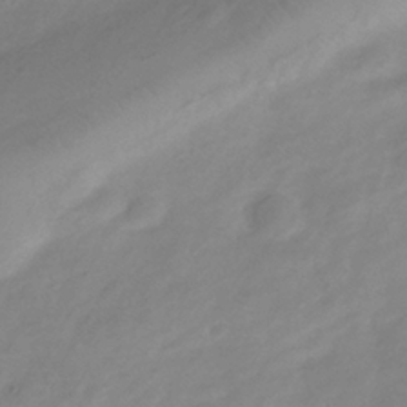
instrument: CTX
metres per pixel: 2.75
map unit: Hve
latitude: -35.4454
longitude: 88.8975
